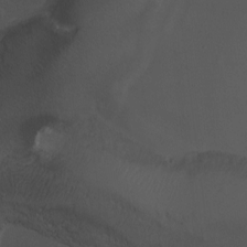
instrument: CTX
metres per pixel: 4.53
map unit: Htu
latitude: -6.5951
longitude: -67.6693
